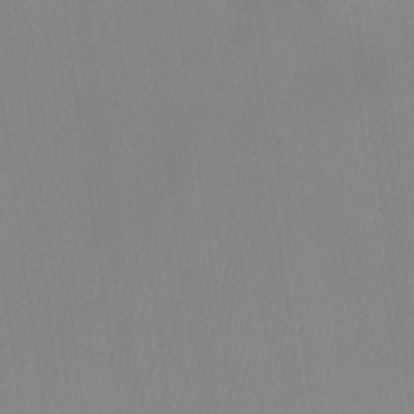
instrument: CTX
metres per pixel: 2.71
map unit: Ht
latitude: -14.3684
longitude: -54.3656
